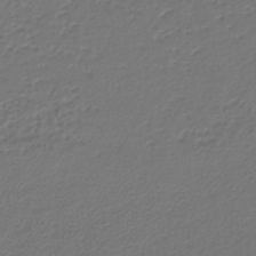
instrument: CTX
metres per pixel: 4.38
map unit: lHb
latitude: -42.8030
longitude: 61.4832
